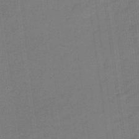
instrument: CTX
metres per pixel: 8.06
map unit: eHb
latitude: -46.9919
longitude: 87.1053
